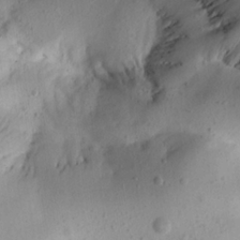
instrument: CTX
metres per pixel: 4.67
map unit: Aa
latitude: 20.2901
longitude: -146.2901
